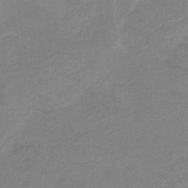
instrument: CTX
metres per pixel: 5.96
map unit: HNb
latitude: -33.3699
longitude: 62.1416
